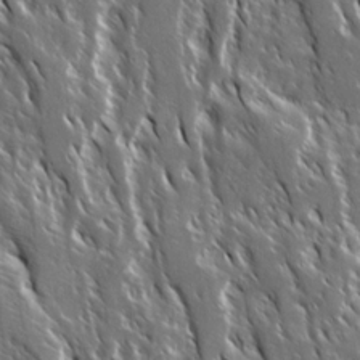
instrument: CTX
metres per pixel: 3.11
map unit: Ave
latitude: 14.7058
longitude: -133.0836
